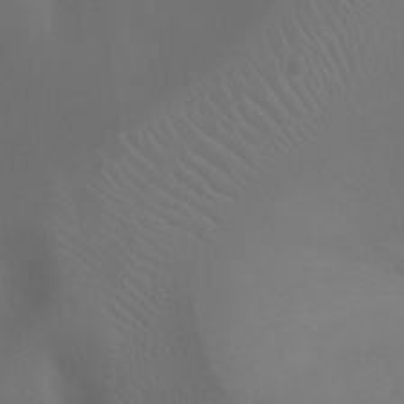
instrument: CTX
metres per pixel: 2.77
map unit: Ht
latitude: -3.6343
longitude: -25.0080
